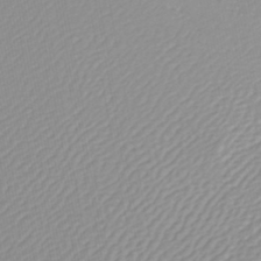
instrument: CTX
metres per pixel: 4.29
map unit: lHb
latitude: -44.8975
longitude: 75.7289
